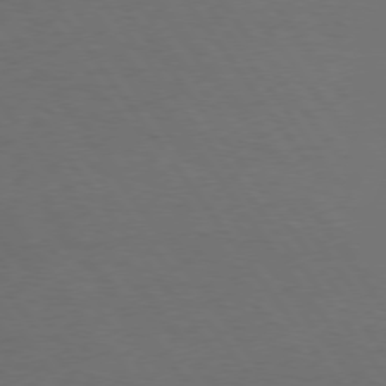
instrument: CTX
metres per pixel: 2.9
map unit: Hpe
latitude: 74.8380
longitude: -130.7058
